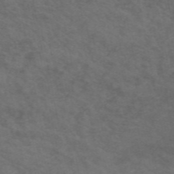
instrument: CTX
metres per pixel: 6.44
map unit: ANa
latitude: 49.0269
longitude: -73.5938
